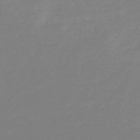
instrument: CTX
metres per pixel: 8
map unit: HNb
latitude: -49.1242
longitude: -43.1781
